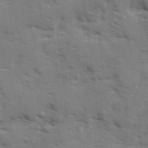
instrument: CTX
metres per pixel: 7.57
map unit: Ave
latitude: 2.0822
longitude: -110.4412
